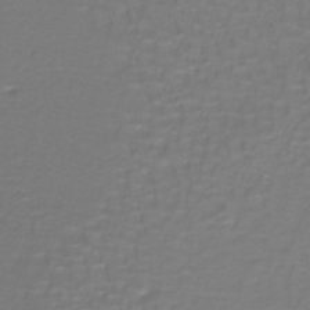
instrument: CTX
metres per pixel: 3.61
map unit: lHb
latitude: -42.3684
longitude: 56.8786
